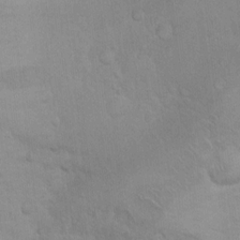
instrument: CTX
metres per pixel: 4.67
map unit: Ht
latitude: 5.1781
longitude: -29.1592
